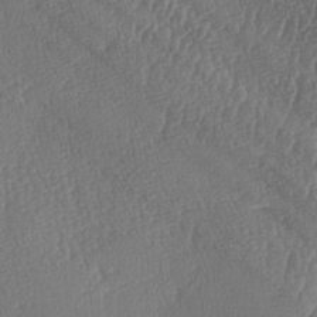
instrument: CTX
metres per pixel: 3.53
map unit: lAa
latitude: -7.0864
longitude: -130.1578
